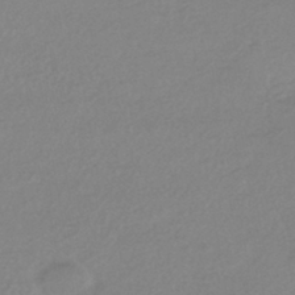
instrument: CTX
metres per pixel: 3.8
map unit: HNhu
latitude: -44.1795
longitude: 95.1620
